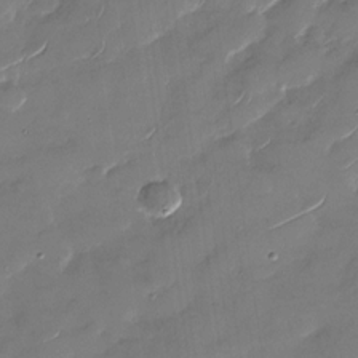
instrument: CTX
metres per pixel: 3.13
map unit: Nhu
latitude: -28.6707
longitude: -73.3482
